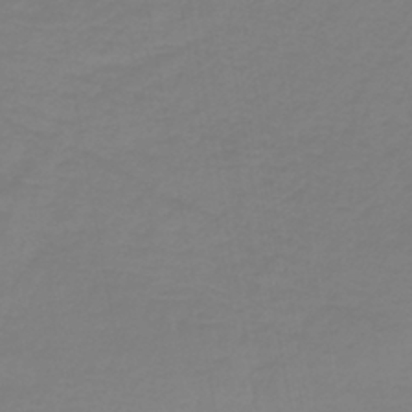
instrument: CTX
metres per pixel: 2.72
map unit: lHb
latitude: -42.0849
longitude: 63.7666
